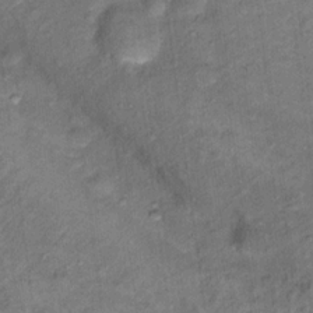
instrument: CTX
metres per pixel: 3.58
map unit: Hto
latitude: 15.6883
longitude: -31.9717
